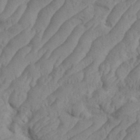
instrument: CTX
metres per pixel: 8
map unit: eHh
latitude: 35.5560
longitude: -137.8584
